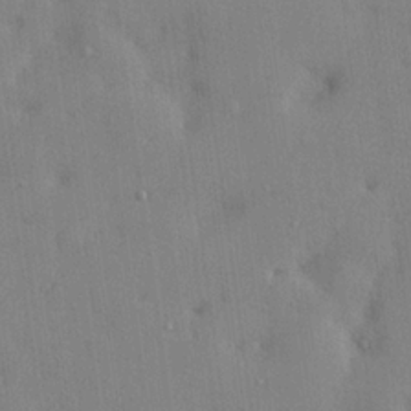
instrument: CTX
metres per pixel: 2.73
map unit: lHvf
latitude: 24.4034
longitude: 143.1998
